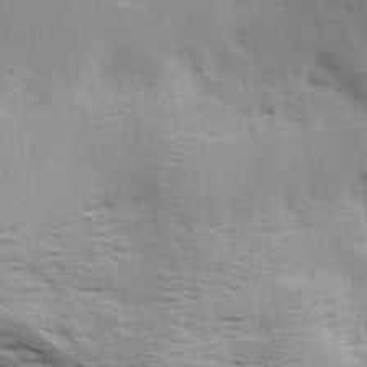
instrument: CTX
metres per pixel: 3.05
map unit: Ave
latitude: 17.1592
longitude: -138.5735
